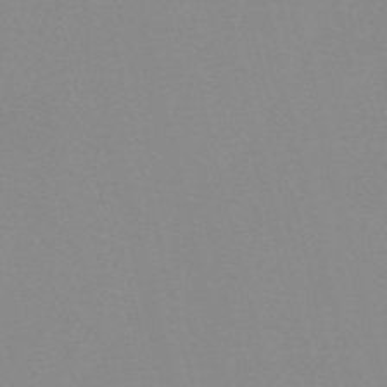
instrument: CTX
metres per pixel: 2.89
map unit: Nve
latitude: -57.5210
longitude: 59.6343
